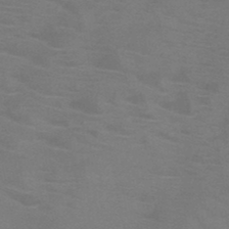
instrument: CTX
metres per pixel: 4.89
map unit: HNb
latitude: -46.2550
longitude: -46.6491
